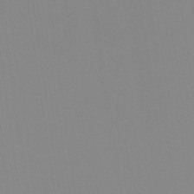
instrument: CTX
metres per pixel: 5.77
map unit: Hto
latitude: -8.1228
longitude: -49.4048
